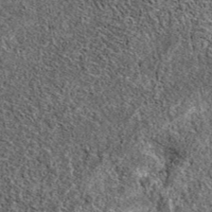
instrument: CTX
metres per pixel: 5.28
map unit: eAb
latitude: 37.8961
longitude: 110.5763
